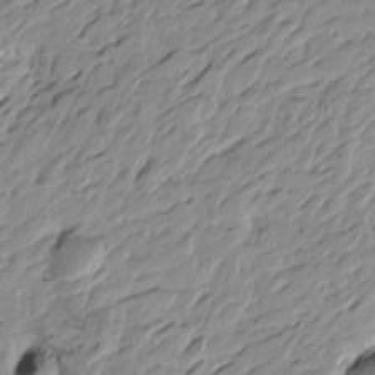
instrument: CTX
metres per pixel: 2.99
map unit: Htu
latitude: -4.1416
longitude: -178.4034
